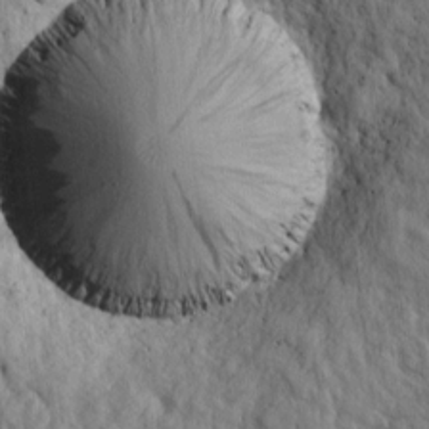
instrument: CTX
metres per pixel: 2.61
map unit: Htu
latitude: -0.5952
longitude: -177.9906
